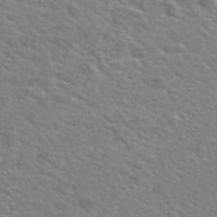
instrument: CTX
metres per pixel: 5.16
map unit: Hto
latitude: 30.2334
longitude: -48.9514
